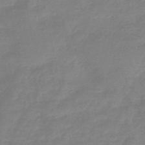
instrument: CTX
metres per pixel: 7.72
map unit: eHb
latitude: -45.4832
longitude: 81.7856
